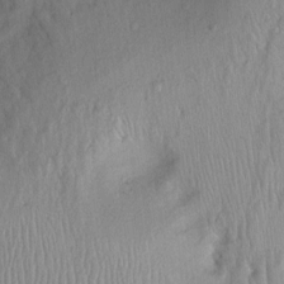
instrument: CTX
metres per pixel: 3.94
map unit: Ht
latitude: -2.4440
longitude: -15.9528
